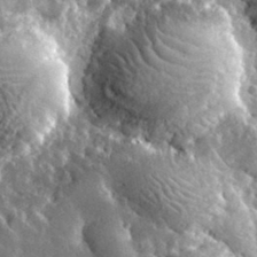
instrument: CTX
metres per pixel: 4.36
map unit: lHvf
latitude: 34.1766
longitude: -87.1592
